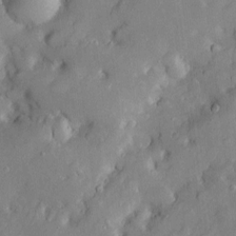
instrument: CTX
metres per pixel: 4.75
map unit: Htu
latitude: -5.6533
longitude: 158.1417
